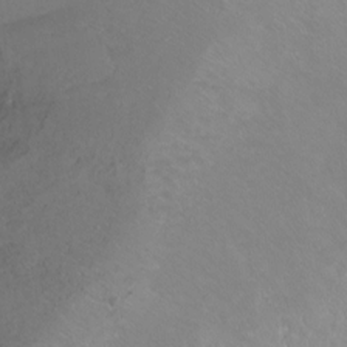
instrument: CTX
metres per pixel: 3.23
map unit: Ht
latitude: -15.0676
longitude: -44.1011
